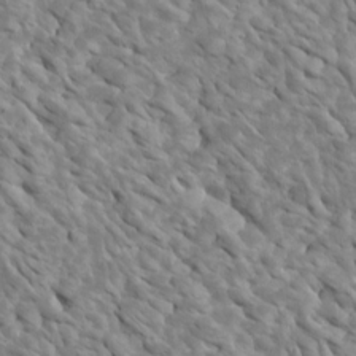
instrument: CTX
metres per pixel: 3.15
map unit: Htu
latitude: 2.2711
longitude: 142.9541
